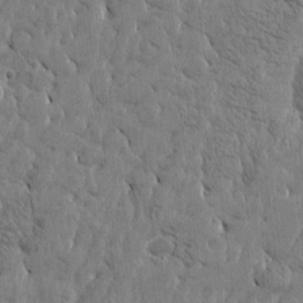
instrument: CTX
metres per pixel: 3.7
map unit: Htu
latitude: -4.1794
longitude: 176.8219
